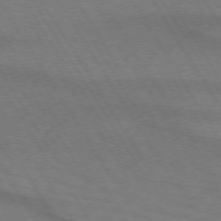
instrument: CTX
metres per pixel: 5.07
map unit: lApd
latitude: 72.6491
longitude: -57.5560
